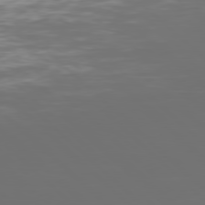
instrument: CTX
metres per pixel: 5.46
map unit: Hpe
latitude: 77.8961
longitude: -168.3279
